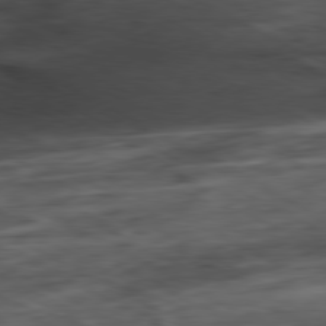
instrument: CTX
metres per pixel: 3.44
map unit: Ap
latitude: -80.8408
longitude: -83.1970
